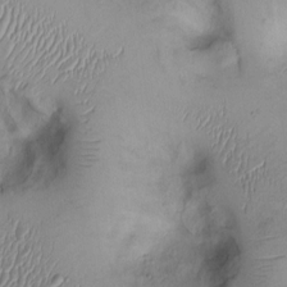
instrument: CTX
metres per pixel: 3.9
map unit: Ht
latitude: 0.1200
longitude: -13.8206
